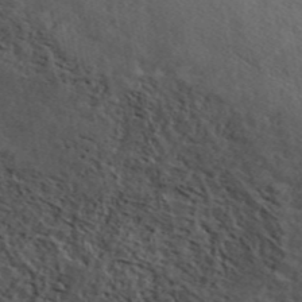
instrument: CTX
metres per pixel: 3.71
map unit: ANa
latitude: 44.8380
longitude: 47.8611
